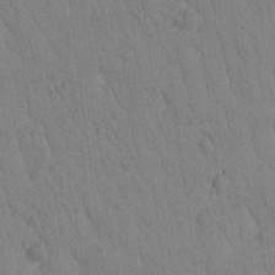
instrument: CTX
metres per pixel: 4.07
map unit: Htu
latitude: -1.5399
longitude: 174.6329
